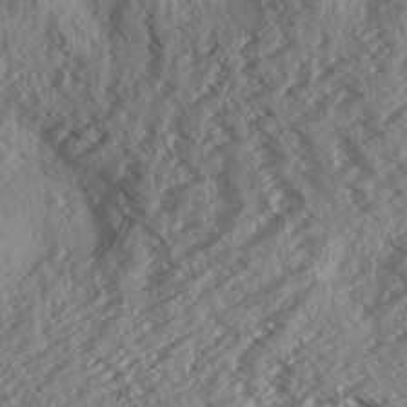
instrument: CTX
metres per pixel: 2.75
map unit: Aa
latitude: 32.9703
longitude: -139.3859
